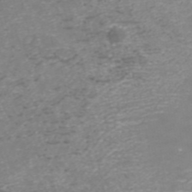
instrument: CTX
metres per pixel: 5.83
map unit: ANa
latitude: 40.7246
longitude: 25.3510
